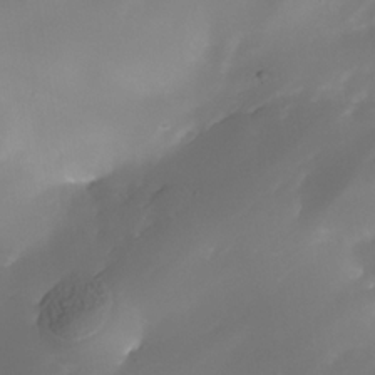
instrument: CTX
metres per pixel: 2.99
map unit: Nhe
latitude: -34.5952
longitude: -144.9514
